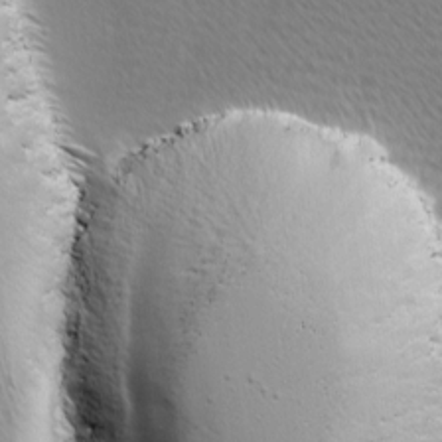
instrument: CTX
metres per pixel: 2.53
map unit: Ave
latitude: 8.4412
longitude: -106.2711
